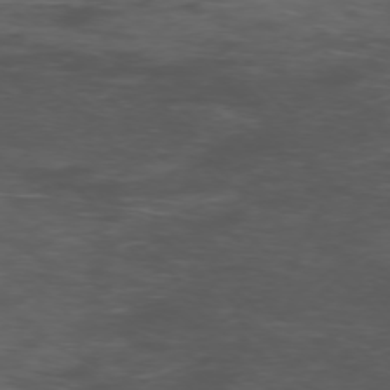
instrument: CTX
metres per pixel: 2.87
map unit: Ap
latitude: -76.0850
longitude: -67.7449
